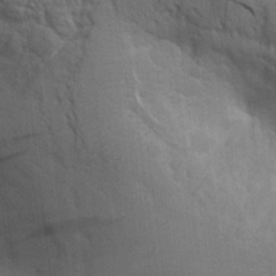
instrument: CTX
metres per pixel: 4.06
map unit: Aa
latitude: 27.0836
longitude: -143.5182
